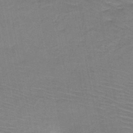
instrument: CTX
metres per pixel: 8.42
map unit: HNb
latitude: -46.6896
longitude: -44.5734
